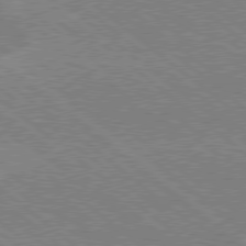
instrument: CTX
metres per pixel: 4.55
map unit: Hpe
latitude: 78.5546
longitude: -160.3467
